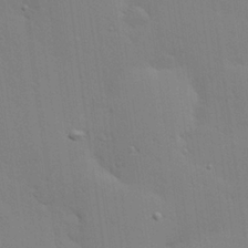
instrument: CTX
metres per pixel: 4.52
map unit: Hve
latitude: 25.6504
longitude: -91.4804
